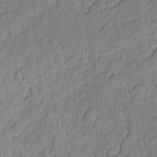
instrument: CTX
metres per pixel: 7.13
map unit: eHh
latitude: 6.6490
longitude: -75.7261
